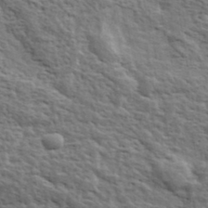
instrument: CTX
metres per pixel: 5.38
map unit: eHh
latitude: 37.3860
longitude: -82.2144
